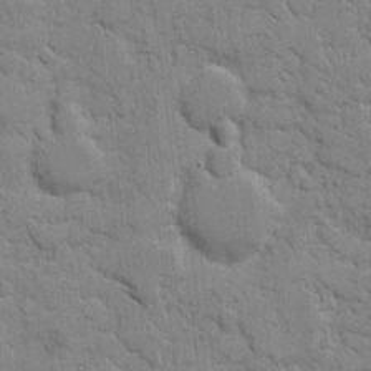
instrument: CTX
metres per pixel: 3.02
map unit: eHh
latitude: 9.2537
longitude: -66.7813
